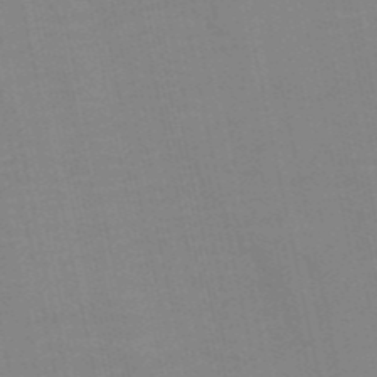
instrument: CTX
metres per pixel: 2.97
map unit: HNb
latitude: -52.5384
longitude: -47.5183
